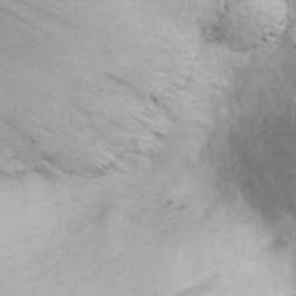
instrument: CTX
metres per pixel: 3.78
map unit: eHh
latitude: 30.9892
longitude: -70.8758
